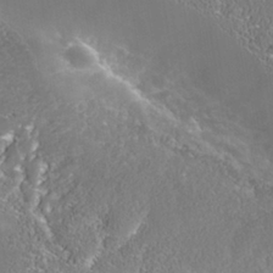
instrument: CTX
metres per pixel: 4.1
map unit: Nhe
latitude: -38.9164
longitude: -117.6127
